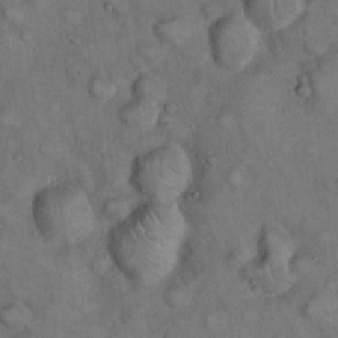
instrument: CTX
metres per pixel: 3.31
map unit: eHh
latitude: 22.4979
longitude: -60.9513
